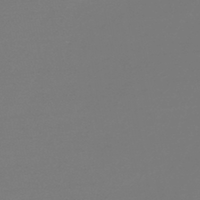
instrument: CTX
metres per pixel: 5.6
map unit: lHb
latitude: -46.2550
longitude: 76.0283
